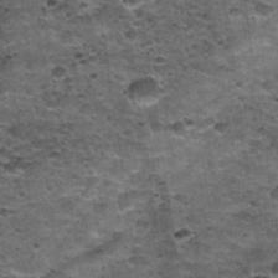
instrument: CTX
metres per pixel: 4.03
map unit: Nhu
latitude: 32.1766
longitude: -53.3292
